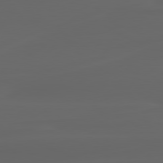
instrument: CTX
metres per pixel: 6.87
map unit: lApd
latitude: 80.3467
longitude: -117.2348
